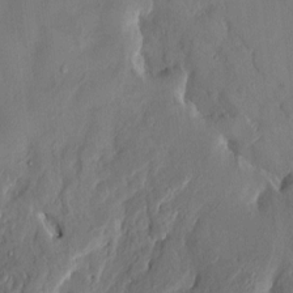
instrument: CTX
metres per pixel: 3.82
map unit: HNhu
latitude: 5.3293
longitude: -4.8947
